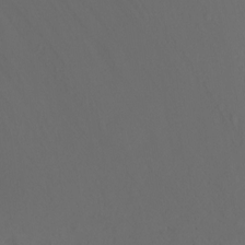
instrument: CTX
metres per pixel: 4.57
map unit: Ht
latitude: -6.6140
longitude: -27.0459
